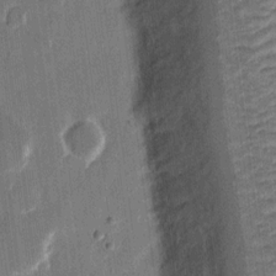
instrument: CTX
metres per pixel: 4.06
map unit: eHh
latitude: 11.7639
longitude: -70.3467
